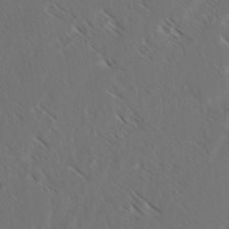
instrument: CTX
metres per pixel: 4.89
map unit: lAvf
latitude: -3.4643
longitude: -113.9150
